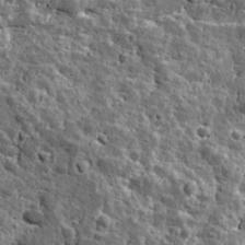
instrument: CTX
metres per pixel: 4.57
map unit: Ave
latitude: 16.9892
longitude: -134.7624
